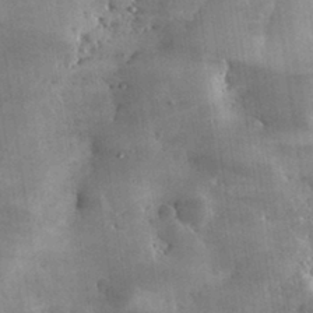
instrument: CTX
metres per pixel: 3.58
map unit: lHvf
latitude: 33.2726
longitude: -90.3656
